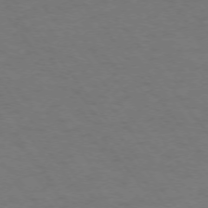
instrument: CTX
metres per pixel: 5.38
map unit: Ap
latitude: -75.0487
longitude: -70.0633
